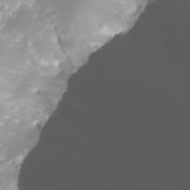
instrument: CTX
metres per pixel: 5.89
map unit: Nhe
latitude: -33.2754
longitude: -116.9514
